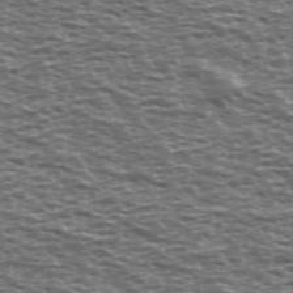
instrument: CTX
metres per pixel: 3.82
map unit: Ave
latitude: 39.1214
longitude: -112.4979
